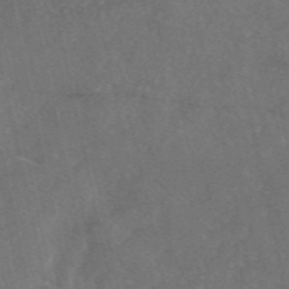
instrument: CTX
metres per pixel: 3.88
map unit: eAb
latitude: 46.9514
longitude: 117.8989
